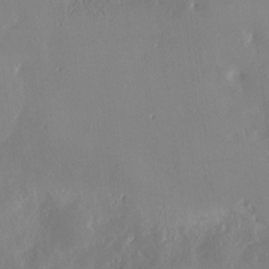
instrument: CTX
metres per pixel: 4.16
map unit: Nve
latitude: -8.8408
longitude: 172.9542
